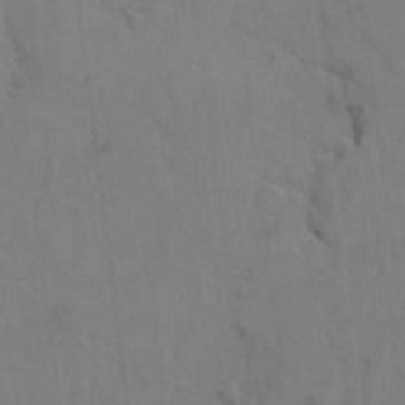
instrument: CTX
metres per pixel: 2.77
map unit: Hto
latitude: 5.8205
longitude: -61.8772
